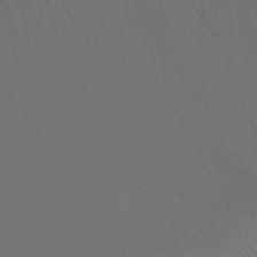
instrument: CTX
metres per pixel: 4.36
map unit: Ht
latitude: -7.7855
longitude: -32.1578
